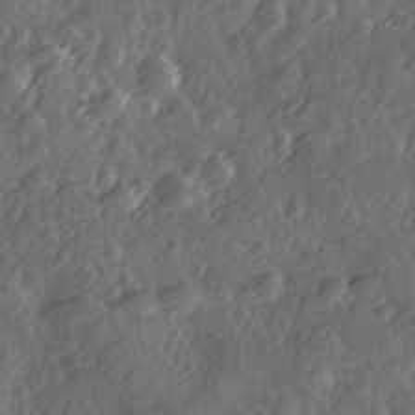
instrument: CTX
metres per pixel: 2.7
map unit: Ave
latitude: 12.2901
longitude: -103.2915
